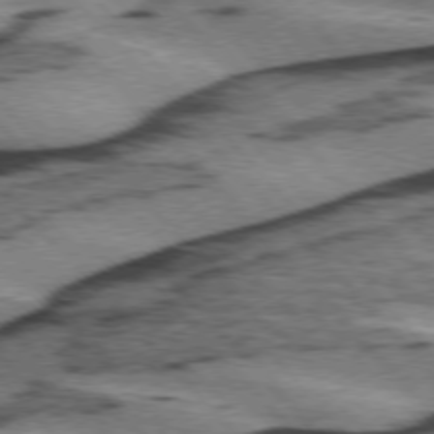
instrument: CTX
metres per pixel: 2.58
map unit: lApd
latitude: 75.4804
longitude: -78.4979
